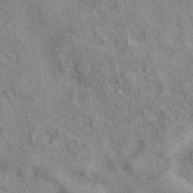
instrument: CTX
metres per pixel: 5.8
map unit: eAb
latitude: 39.1970
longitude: 112.5385
